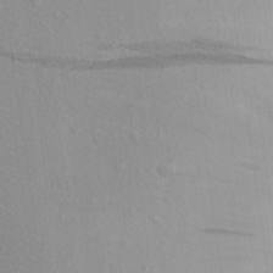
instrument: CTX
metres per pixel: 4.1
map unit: Aa
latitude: 24.3656
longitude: -147.2348
